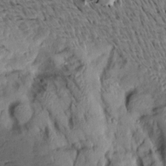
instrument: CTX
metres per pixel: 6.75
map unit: Aa
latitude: 13.5560
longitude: -141.5938
